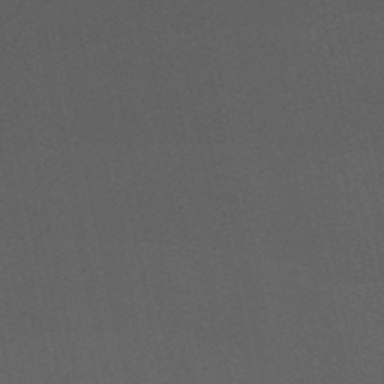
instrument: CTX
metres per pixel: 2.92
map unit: eHb
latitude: -50.9731
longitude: 72.2928
